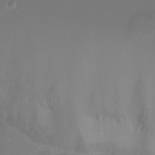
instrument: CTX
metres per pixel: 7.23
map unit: Ht
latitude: 1.4804
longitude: -34.6301
